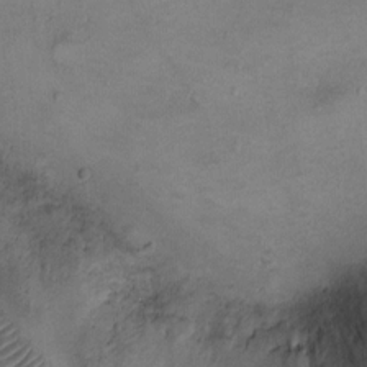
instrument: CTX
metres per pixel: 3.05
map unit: Ht
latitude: -4.4062
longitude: -14.9892
